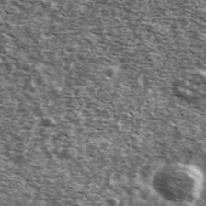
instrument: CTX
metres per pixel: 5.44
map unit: Ave
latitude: 41.2726
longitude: -106.1767
